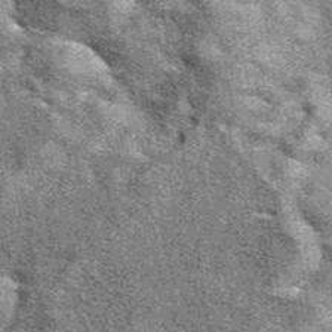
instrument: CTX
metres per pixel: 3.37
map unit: eAb
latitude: 39.6694
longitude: 107.3321
